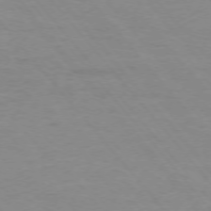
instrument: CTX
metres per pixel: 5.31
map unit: Ap
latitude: -76.0661
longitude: -81.6127
